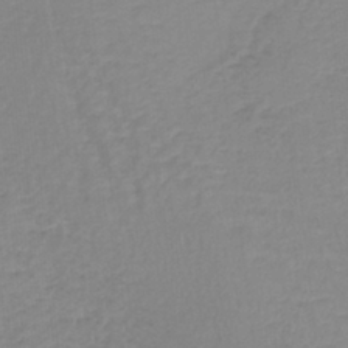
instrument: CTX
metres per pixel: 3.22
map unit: lHb
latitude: -40.4062
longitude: 65.3888
